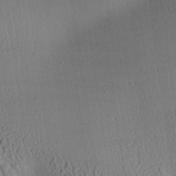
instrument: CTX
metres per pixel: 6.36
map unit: Aa
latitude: 25.6504
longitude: -134.2333
